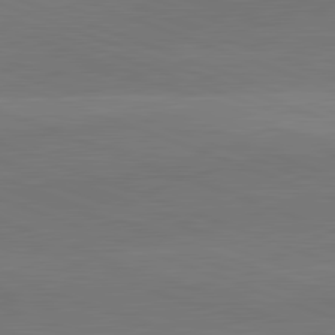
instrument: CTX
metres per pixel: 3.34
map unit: lApd
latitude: 82.1766
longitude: 136.6329
